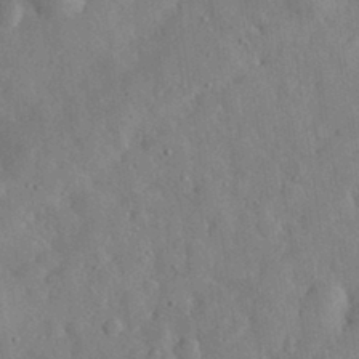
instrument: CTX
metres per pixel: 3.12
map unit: eHh
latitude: 30.6869
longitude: -77.6127
